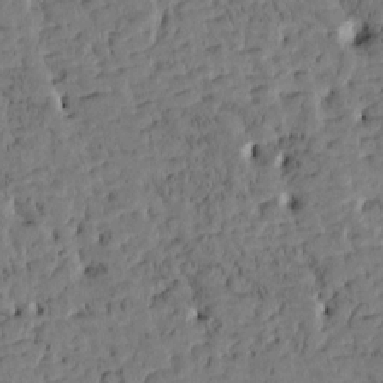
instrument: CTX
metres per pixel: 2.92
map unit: Htu
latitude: -3.4076
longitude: 175.5399
